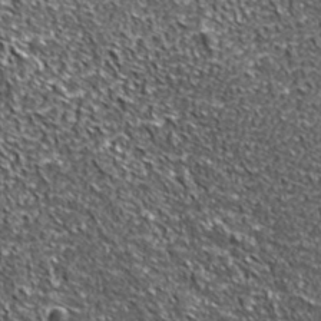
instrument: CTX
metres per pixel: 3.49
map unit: ANa
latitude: 39.9339
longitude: -90.8947
